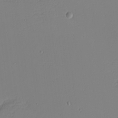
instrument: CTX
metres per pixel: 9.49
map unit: eHh
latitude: -4.2928
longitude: -81.4048
